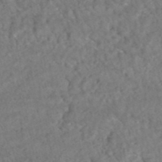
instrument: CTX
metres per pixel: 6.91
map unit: HNhu
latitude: -48.0850
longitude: 102.2740
